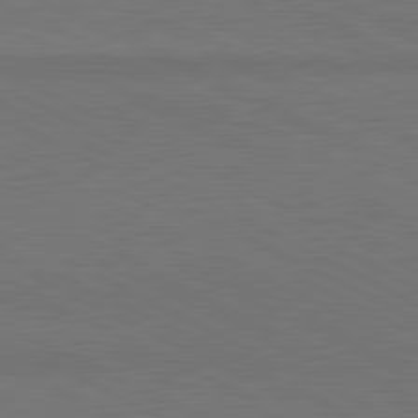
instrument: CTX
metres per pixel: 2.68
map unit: lApd
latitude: 81.1214
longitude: 149.3510
